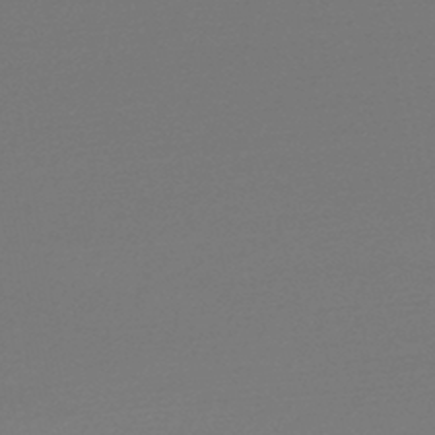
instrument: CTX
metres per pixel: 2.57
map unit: lHb
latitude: -46.9164
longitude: 66.2361
